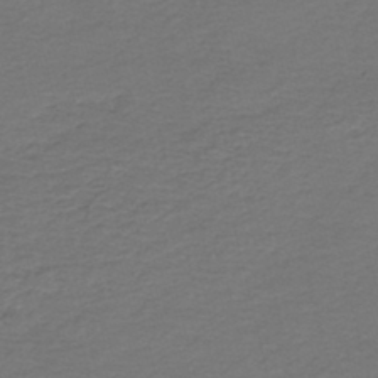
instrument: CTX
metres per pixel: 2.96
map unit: HNb
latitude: -43.3698
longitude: 50.8030
